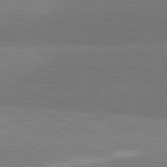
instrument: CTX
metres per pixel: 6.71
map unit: lApd
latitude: 82.1388
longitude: 148.4440
